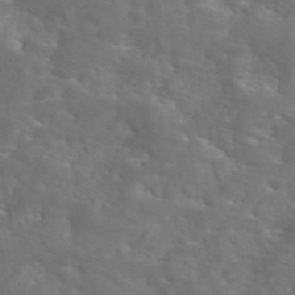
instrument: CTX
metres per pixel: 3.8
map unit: eAb
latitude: 45.6883
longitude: 125.6911
